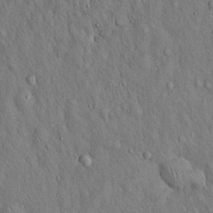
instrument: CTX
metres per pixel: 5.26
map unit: Hto
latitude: 15.6883
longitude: -58.4034
